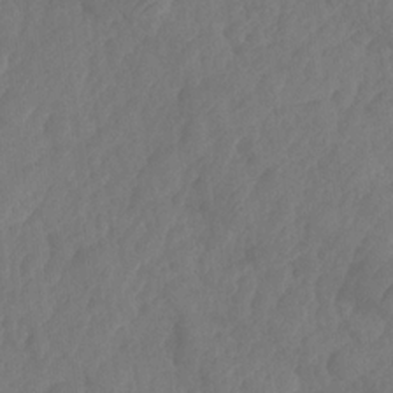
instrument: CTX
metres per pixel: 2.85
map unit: HNhu
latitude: -24.6140
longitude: 49.7667
